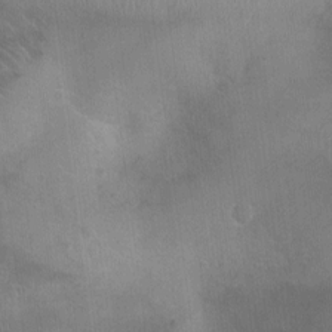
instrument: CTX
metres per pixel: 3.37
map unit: Ht
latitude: -3.9367
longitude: -17.0458
